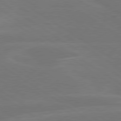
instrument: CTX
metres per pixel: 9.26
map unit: lApd
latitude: 79.8584
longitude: -125.4426
